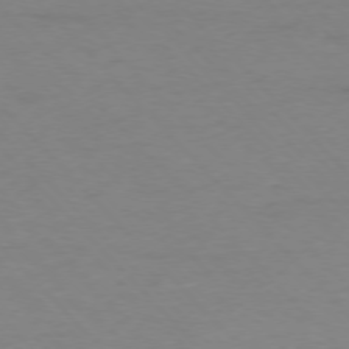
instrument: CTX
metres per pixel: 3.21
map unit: Ap
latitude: -77.0486
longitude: -83.0269
